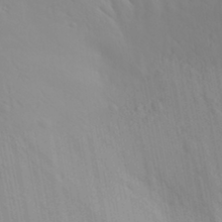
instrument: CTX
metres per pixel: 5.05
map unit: Aa
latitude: 30.5357
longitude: -142.9892
